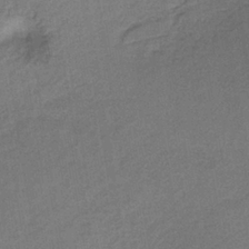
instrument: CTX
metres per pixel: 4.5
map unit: lHb
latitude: -35.0864
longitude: 62.4062
